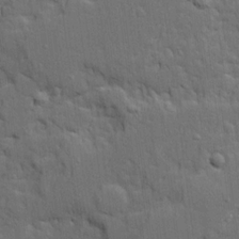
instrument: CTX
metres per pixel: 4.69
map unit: Ave
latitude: 19.8961
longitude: -128.5735
